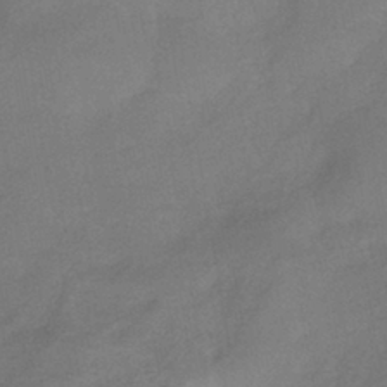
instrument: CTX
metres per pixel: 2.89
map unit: HNhu
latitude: -41.5777
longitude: 92.3684
